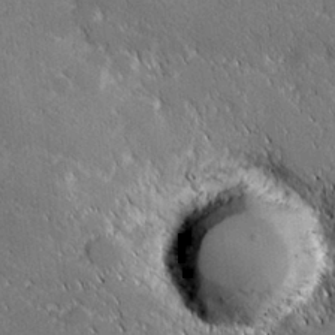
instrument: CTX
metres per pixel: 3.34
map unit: lHvf
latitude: 27.6883
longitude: 141.1431
